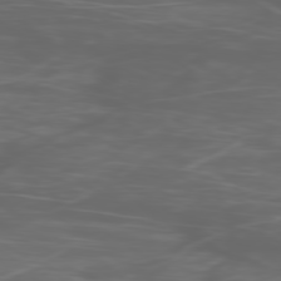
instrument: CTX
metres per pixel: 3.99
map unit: Ap
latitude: -79.0486
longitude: -75.4993
